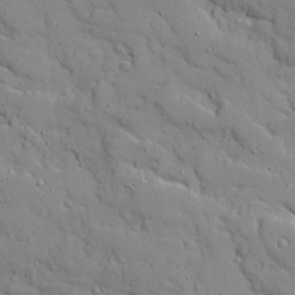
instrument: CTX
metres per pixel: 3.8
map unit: Ave
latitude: 10.4034
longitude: -101.4238
